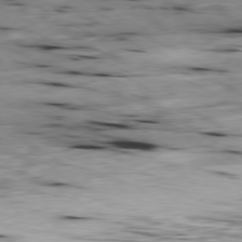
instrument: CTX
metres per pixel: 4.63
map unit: Ap
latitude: -80.5952
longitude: -69.9717
